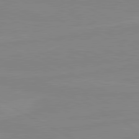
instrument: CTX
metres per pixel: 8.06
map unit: lApd
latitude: 80.8002
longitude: -176.7057
